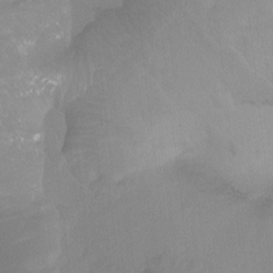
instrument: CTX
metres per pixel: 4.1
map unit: Ht
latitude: -9.0675
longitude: -39.4615
